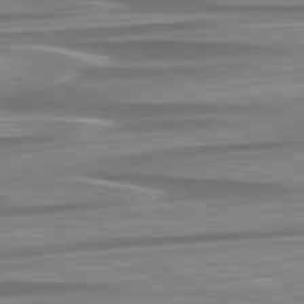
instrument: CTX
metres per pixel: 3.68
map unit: lApd
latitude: 79.4049
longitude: -114.2144
